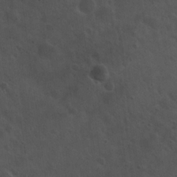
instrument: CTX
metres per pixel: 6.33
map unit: Hto
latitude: 19.2537
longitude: -54.2144
